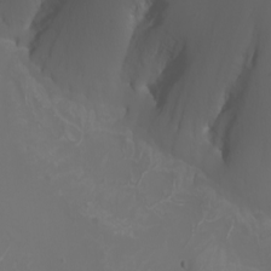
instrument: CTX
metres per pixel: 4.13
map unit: Nhu
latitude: -7.9178
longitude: -84.1578
